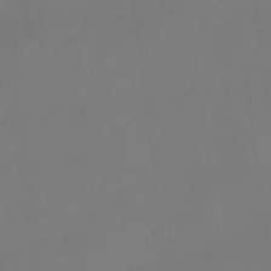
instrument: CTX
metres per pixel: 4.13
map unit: Aa
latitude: -11.8233
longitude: -68.0822
